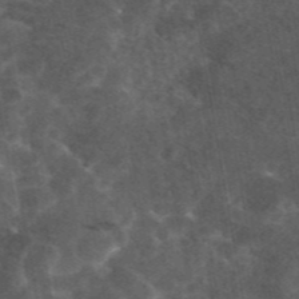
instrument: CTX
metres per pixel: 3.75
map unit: eAb
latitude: 45.4048
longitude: 122.7086
